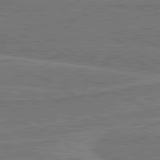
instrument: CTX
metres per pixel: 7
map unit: lApd
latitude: 81.1781
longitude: 168.5951
